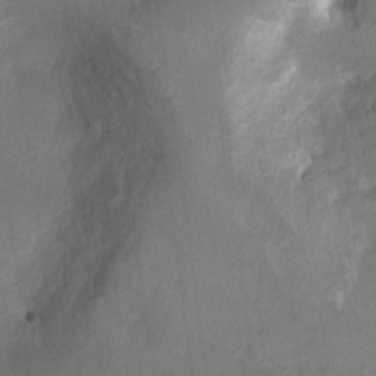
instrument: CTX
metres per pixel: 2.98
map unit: Ht
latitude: 4.3089
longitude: -29.7638
